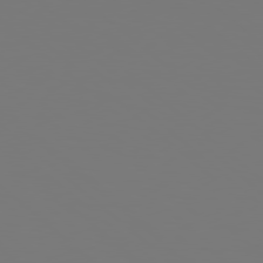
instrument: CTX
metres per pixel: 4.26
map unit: Hpe
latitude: 78.4034
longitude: -163.1215
